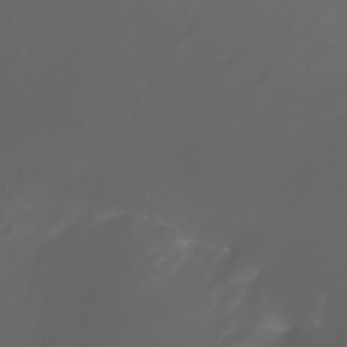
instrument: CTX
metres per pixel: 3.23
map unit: Nhu
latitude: -7.3698
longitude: -84.5357
